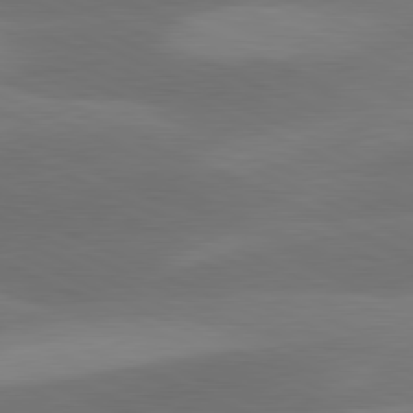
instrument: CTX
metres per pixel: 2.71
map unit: lApd
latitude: 81.2537
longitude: 125.8800
